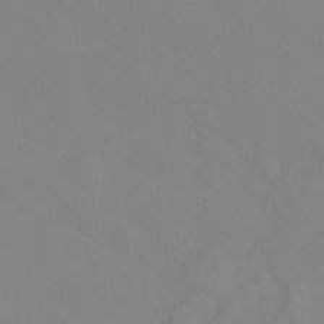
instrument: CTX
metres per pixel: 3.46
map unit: Ht
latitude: -15.2754
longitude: -52.4790
